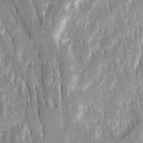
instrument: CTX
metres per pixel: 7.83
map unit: Ave
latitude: 15.0648
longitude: -134.7624
